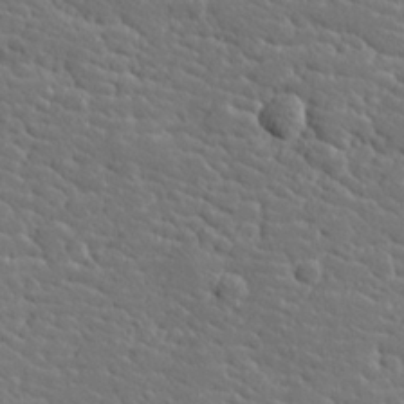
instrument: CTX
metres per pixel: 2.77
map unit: Hve
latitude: 26.1389
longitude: 144.2551
